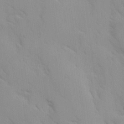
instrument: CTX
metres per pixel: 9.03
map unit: Ave
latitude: 8.9325
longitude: -103.5749
